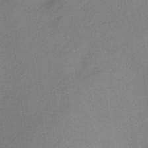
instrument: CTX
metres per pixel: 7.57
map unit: lHb
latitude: -36.8219
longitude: 68.8408
